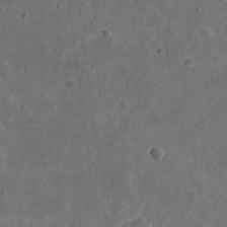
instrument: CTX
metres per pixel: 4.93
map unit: eHh
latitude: 22.0822
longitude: -68.1200
